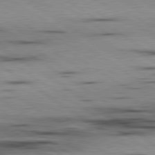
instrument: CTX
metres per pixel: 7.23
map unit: lApd
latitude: 80.1389
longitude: 159.5588
